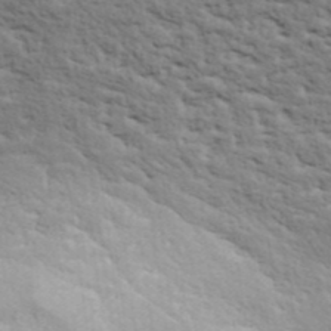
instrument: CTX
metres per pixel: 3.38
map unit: ANa
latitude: 40.8191
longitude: 30.1983
